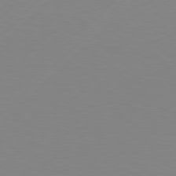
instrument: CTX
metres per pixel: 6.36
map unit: Hpe
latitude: 77.6316
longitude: -131.9528
